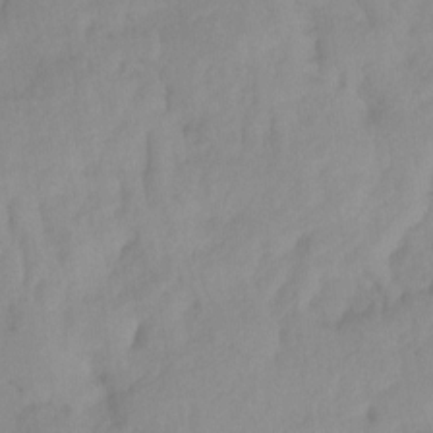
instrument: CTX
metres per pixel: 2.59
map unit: Ht
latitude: -14.2929
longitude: -56.4601
